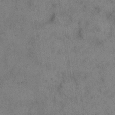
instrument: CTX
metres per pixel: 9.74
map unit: eHh
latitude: 15.1215
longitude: -63.2348
